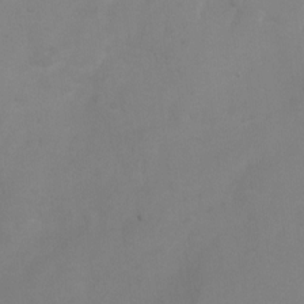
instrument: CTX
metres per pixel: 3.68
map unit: Ht
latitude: 1.8583
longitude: -35.5560
